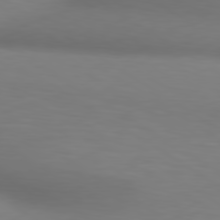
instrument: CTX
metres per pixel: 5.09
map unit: lApd
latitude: 80.3278
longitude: 120.8597
